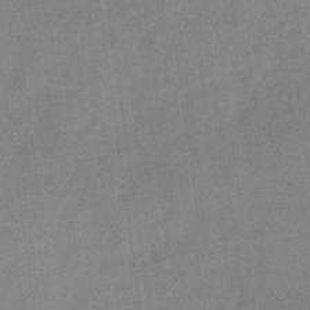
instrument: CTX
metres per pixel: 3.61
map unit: eHb
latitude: -31.1620
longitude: 74.1606
